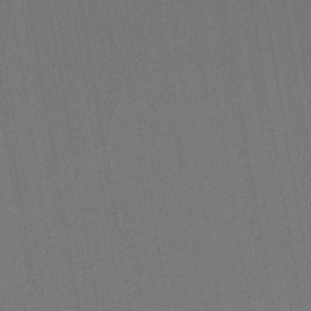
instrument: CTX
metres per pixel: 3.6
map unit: lHb
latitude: -42.9541
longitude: 61.0109
